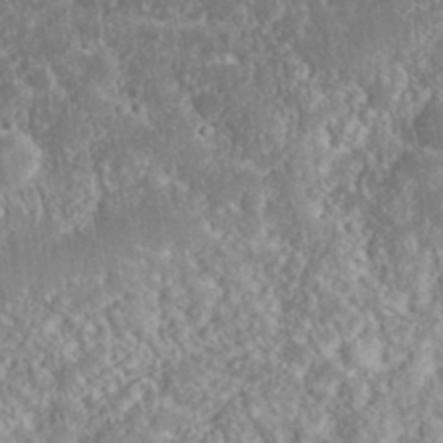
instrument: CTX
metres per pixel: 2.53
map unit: eHh
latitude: 36.5357
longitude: -61.2915
